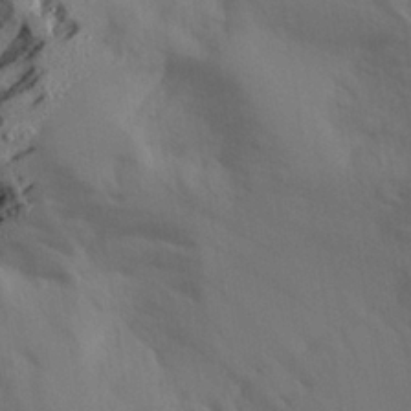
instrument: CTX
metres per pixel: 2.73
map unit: Aa
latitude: 29.7638
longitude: -136.8947
